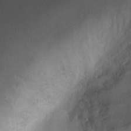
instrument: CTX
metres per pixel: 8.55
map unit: Ht
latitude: -5.4076
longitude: -19.4804
